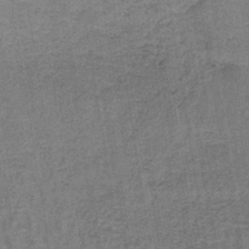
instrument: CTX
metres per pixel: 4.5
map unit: lHb
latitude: -41.2943
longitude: 57.4643
